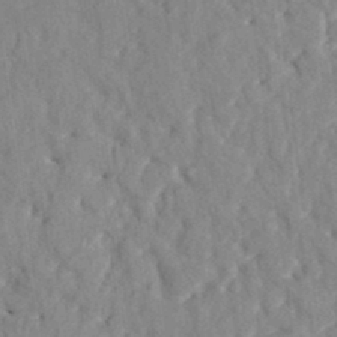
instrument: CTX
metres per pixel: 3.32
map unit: HNhu
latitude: 4.8758
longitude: 10.1417
